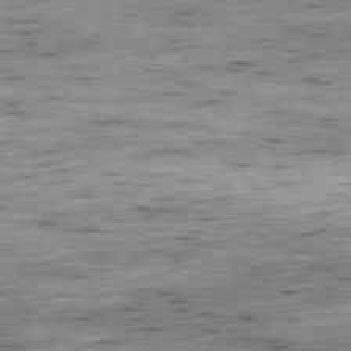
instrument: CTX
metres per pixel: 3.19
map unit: Hpe
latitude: -78.7652
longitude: 11.3699
